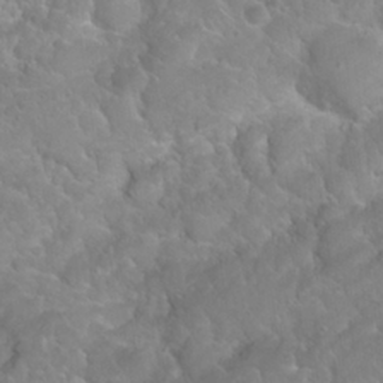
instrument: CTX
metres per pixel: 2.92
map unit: Nhu
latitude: 24.1955
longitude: -60.6868
